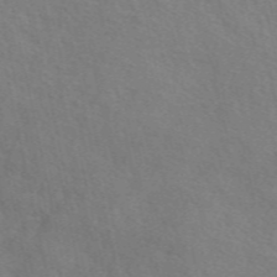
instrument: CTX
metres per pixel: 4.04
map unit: eAb
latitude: 50.7057
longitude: 117.0864
